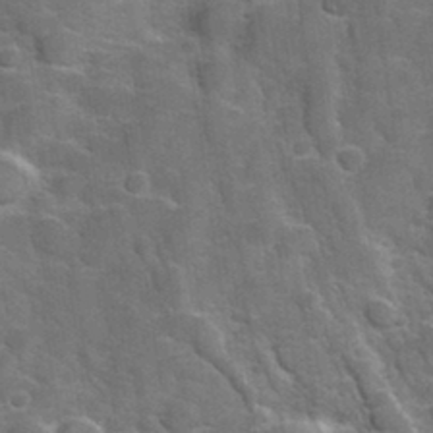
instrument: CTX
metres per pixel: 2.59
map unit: Hve
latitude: 31.6505
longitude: 151.9745
